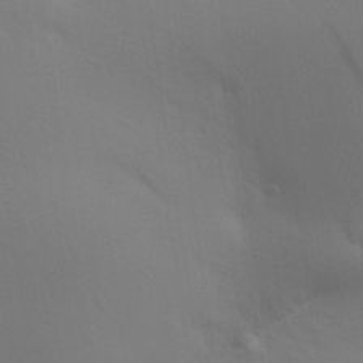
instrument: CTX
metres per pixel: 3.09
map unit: Aa
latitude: 28.6301
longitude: -144.4790
